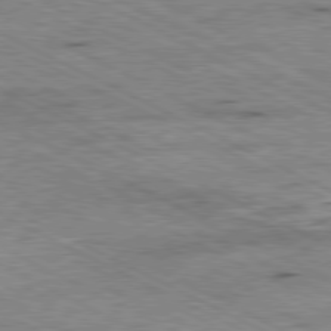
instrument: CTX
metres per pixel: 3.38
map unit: Ap
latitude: -80.9164
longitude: -84.5735
